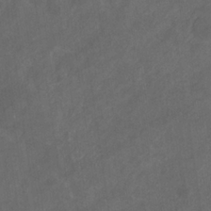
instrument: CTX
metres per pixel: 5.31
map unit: eHb
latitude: -32.1039
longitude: 71.5966
